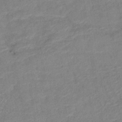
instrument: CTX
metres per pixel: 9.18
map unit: lHb
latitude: -40.4251
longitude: 77.6911
